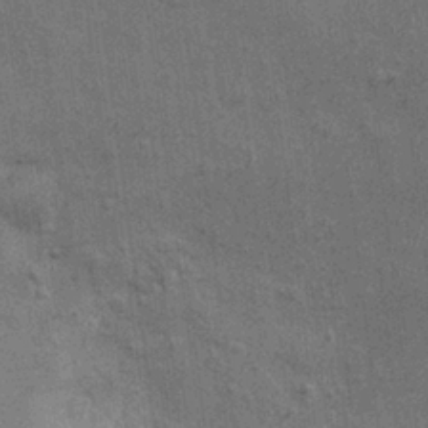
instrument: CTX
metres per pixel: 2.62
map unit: Nhu
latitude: -0.6141
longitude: -15.5938
